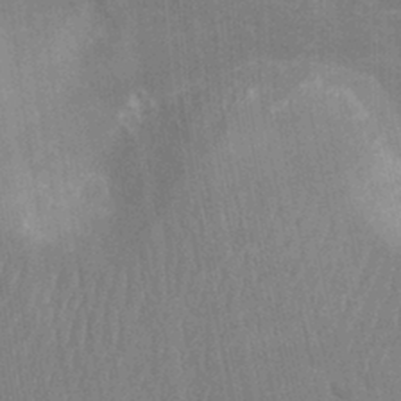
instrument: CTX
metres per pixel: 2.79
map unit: Nhu
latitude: -11.8989
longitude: -22.2711
